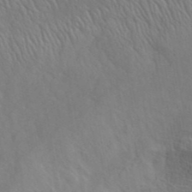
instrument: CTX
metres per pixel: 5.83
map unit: ANa
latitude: 42.1389
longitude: 53.7855
